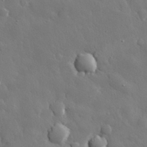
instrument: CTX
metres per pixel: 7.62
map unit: eHh
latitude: 29.9528
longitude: -78.5735
